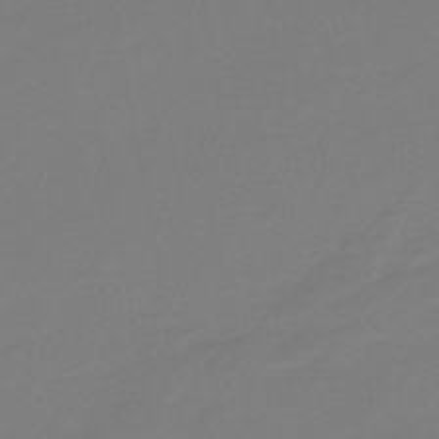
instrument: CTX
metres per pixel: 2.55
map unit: eHb
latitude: -46.4251
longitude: 86.1984
